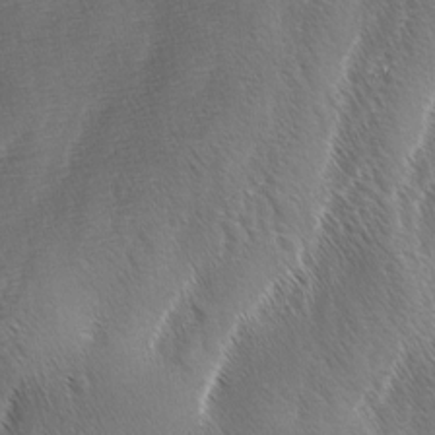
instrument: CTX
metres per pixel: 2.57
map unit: lAa
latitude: -4.9730
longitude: -128.9325
